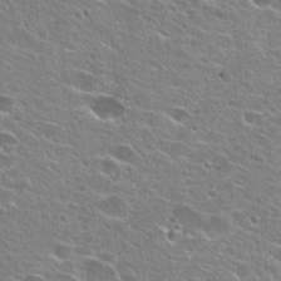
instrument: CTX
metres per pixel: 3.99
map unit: Hto
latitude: 25.0458
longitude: -44.4601
